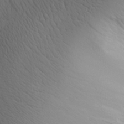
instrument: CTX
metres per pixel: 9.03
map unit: Aa
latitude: 30.7436
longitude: -143.1592
